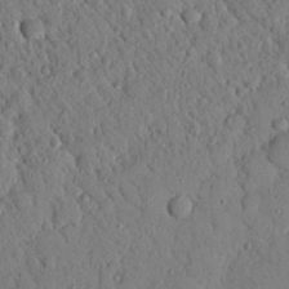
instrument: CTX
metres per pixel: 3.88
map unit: Nhu
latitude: 21.1781
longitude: -78.0444
